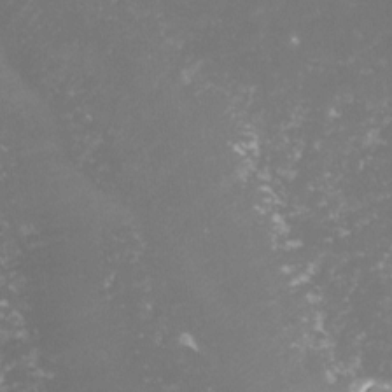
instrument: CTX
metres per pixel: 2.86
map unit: lHvf
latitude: -15.2187
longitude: -98.4223
